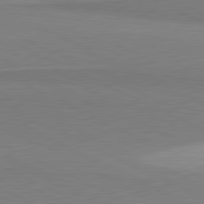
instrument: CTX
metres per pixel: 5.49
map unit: lApd
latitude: 81.1403
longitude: 156.9730
